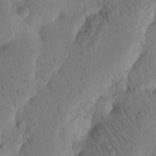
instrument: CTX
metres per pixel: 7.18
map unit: Nhu
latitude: 16.4790
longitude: -75.6316
